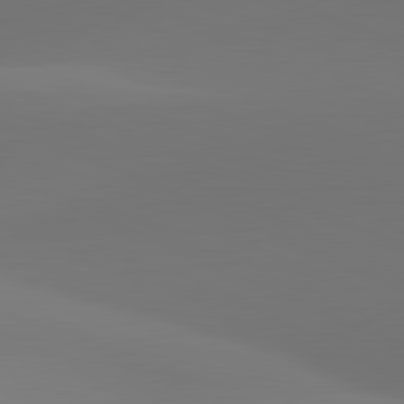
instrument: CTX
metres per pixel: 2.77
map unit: lApd
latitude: 81.7261
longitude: 128.3117
